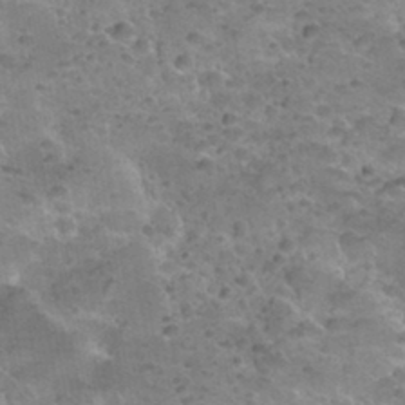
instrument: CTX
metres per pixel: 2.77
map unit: Nhu
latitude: 31.3860
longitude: -52.8569
